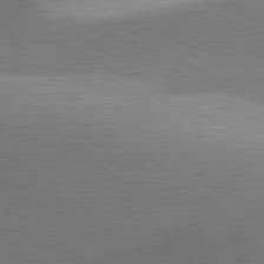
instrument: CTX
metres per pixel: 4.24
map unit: lApd
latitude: 81.4426
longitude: 135.6533
